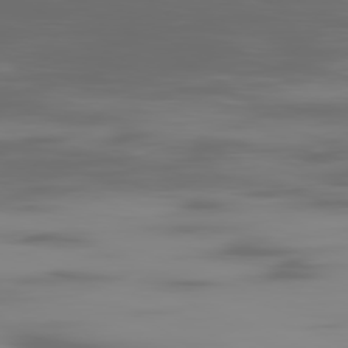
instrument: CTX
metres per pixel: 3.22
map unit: Ap
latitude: -80.2173
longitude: -59.3104
